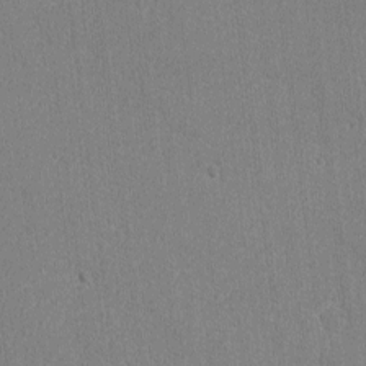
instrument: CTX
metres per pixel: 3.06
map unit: lAvf
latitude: -8.2172
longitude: -113.8394
